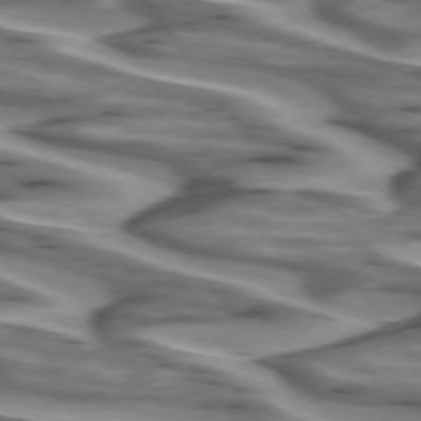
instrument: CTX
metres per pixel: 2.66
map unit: lApd
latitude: 74.5168
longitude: -58.0633
